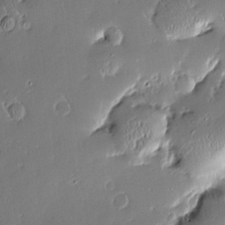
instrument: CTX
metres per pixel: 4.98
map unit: Nve
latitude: -7.6533
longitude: 173.1053
